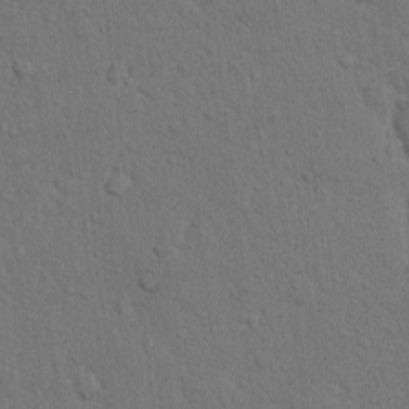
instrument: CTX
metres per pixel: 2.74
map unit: Hto
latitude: 10.1956
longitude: -61.1403
